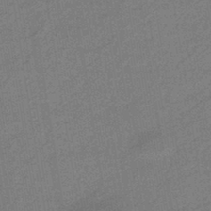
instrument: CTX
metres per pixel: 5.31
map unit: HNhu
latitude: -43.3887
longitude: 90.8408
